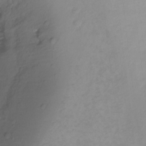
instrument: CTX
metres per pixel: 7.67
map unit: Ht
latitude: -8.4062
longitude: -36.1011
